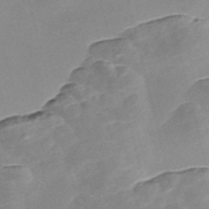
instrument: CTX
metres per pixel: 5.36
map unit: Nve
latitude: -57.1620
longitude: 58.8596
